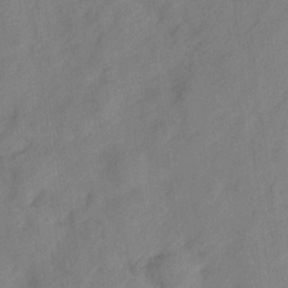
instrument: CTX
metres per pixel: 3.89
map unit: lHvf
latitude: 14.7813
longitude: 178.4251
